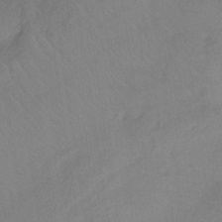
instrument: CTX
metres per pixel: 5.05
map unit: HNb
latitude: -32.3684
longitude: 63.6910
